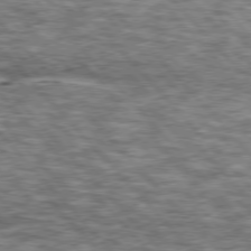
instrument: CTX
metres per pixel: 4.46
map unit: lApd
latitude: 76.3467
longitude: -82.9135
